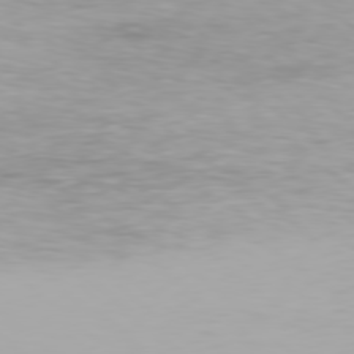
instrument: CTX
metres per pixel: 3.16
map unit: Hpe
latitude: 78.0822
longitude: -135.2348
